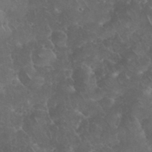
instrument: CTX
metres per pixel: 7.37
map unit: eHh
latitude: 34.9324
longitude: -64.6679
